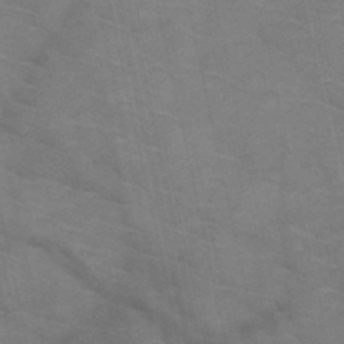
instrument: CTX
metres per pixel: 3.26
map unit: HNb
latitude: -48.1039
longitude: -47.8773
